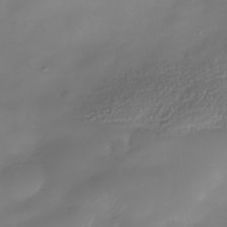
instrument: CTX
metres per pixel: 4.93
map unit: Nhe
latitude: -38.4440
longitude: -119.9528
